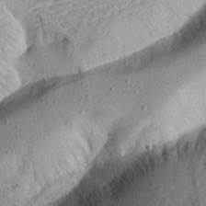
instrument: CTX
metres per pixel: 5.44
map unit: Aa
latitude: 19.5560
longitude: -146.0255
